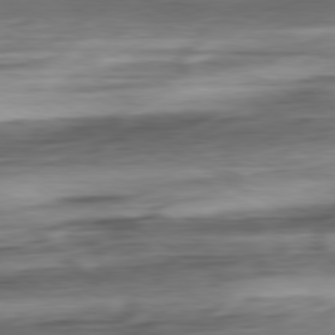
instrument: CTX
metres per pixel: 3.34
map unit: Ap
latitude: -80.9164
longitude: -68.7057
